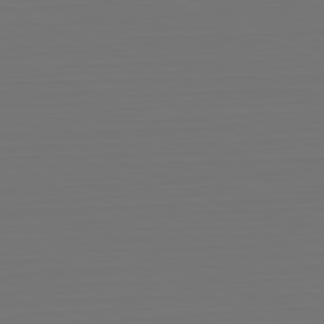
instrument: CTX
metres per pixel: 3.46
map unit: Hpe
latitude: -81.8234
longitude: 6.9730
